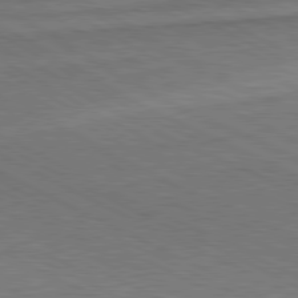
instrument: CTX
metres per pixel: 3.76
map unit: Ap
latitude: -81.8423
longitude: -73.3482
